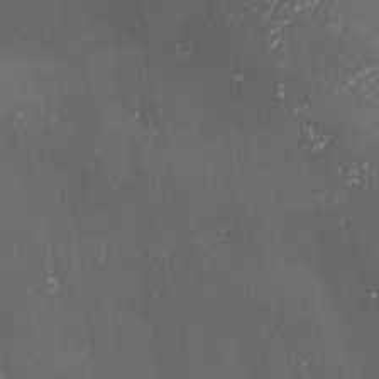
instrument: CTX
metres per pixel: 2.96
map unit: Ave
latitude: 0.9513
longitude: -113.7827
